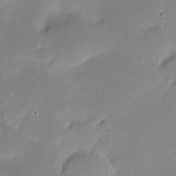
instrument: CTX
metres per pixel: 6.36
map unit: eHh
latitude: -2.2739
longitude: -84.3845
